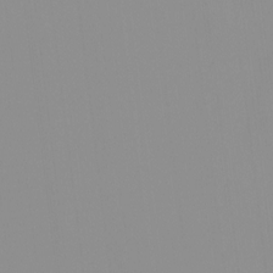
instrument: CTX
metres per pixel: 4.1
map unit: HNhu
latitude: -0.7086
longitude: -6.3845
